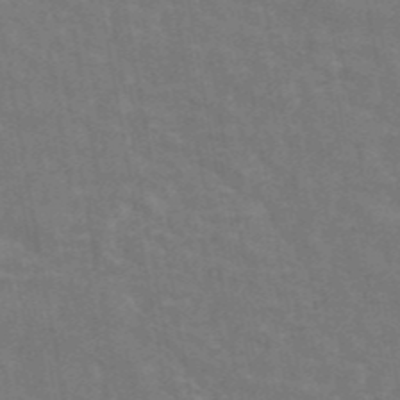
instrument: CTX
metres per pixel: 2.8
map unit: ANa
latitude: 43.8772
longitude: 29.8989
